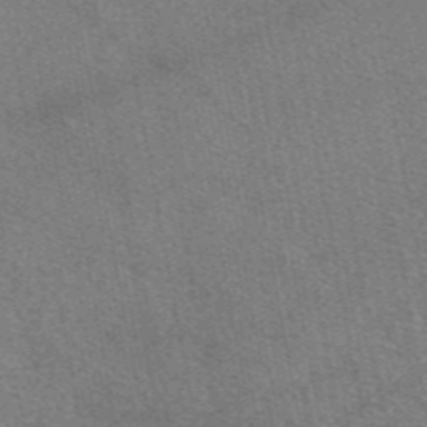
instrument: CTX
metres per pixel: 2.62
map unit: eAb
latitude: 48.3089
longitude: 112.8975
